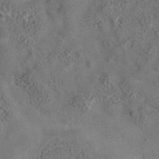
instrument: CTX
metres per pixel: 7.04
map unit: eAb
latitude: 35.4048
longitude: 110.4440
